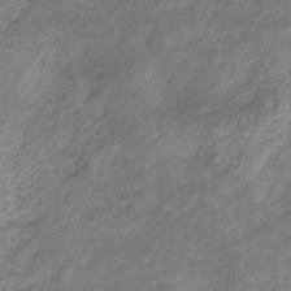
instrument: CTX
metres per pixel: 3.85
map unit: eHb
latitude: -30.7652
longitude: 69.4076
